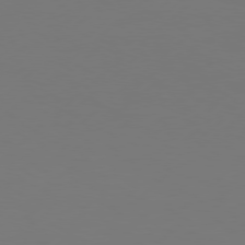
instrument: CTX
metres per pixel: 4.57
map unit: Hpe
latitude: 76.2333
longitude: -130.8191
